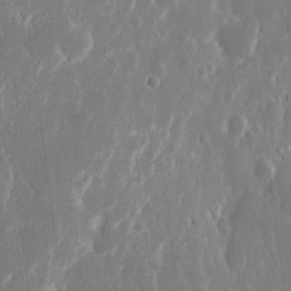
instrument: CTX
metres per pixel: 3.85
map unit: eHh
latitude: 14.1011
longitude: -71.8205
